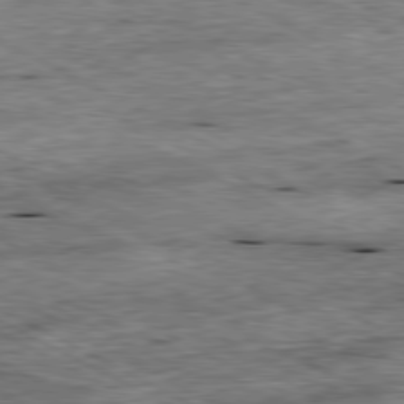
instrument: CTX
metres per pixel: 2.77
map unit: Ap
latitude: -80.7652
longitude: -88.8002
